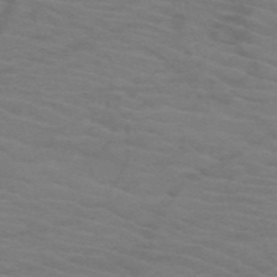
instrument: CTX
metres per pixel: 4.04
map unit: HNb
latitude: -53.3509
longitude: -45.8961
